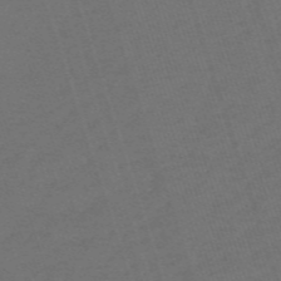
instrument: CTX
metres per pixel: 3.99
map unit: HNb
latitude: -55.9367
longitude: -44.8191
